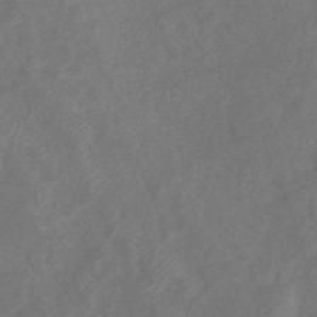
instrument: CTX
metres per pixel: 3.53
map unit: eHb
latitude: -39.2754
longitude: 77.2754
